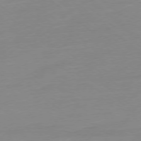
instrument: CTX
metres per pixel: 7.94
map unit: Ap
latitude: -78.2550
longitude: -98.8569
